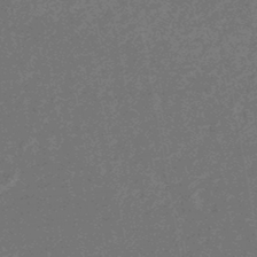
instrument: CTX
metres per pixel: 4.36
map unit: HNhu
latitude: -44.9164
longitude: 99.4265
